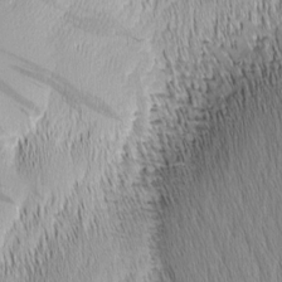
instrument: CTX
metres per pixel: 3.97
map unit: Nhu
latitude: -4.5573
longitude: -150.9135
